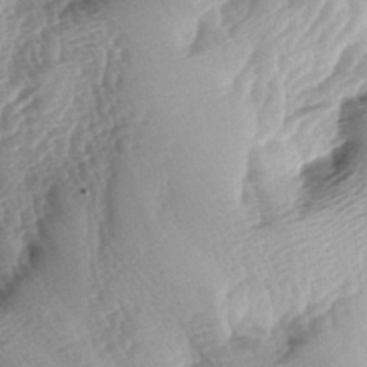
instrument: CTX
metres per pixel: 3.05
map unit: lAa
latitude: -4.1228
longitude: -126.9325
